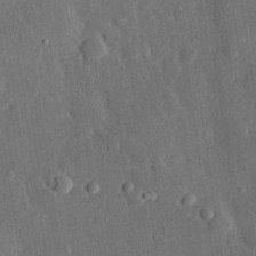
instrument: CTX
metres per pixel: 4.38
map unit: eHh
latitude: 29.8583
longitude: -80.4412
